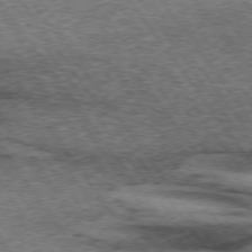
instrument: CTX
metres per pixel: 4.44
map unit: lApd
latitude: 73.7639
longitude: -76.0822
